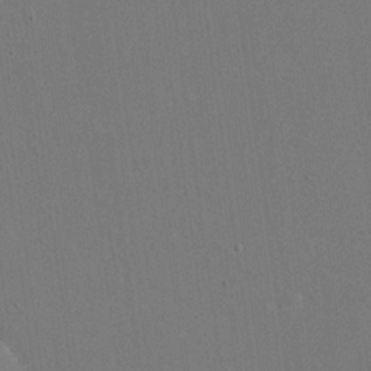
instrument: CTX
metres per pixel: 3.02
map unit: eHh
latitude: 18.7057
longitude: -67.6693
